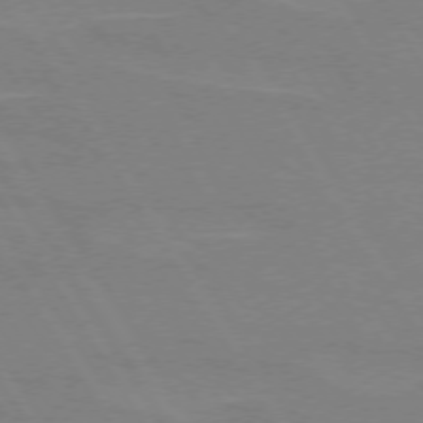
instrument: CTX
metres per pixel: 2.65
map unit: lApd
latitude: 72.9514
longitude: -56.2711
